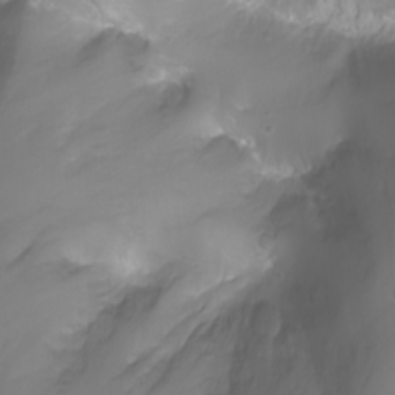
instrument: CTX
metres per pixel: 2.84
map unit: Nhu
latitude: -7.4076
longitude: -71.9906
